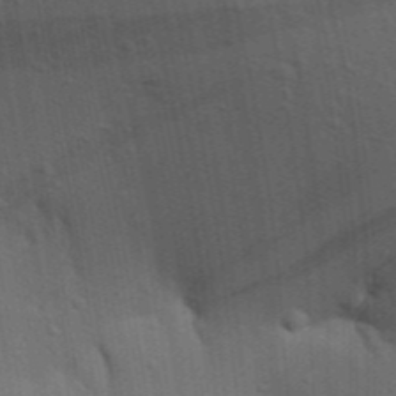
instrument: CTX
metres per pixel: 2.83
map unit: Aa
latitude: 19.9906
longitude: -143.2726
